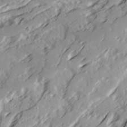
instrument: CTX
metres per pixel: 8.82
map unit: Ave
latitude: 21.4805
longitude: -131.4427
